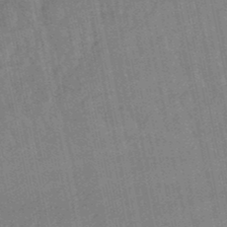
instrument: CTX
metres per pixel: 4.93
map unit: lHb
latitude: -49.0865
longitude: 74.8030
